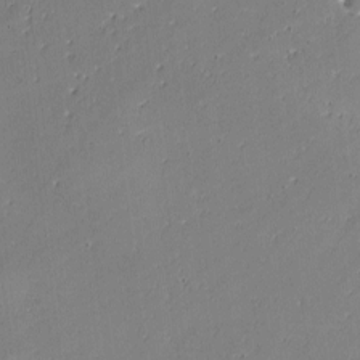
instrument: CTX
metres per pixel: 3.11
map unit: lAvf
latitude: -1.7478
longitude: -106.6679
